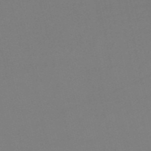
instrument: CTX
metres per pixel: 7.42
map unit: HNb
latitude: -53.1431
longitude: -50.4790
